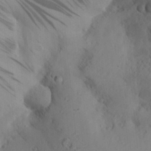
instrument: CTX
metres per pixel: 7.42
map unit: Aa
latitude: 28.7435
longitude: -131.9151
